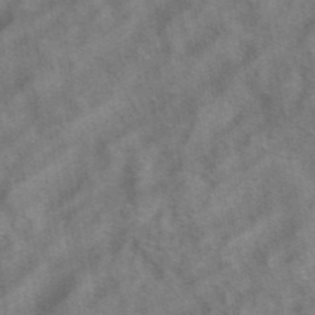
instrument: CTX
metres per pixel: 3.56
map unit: eAb
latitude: 41.6693
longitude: 104.4062
